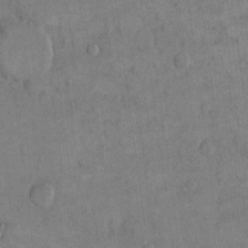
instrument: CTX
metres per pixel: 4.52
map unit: eHh
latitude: 14.4223
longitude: -67.9150
